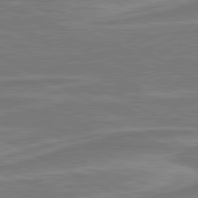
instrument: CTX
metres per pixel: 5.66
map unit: lApd
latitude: 80.8758
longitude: -174.4412
